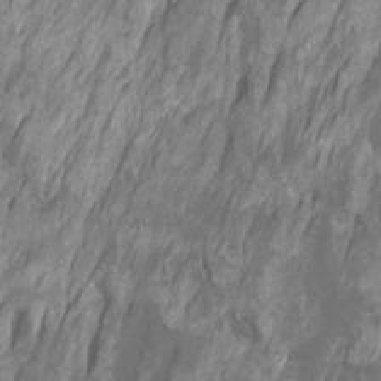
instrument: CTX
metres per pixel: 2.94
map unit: Htu
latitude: -7.5210
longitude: -48.8947
